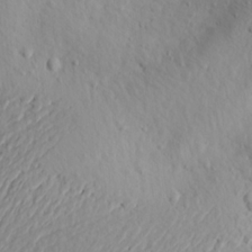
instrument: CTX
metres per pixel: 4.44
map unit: Aa
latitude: 18.6490
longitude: -144.1955
